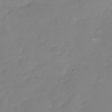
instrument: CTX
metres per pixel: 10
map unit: Nhu
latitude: -16.7652
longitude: -57.4426
